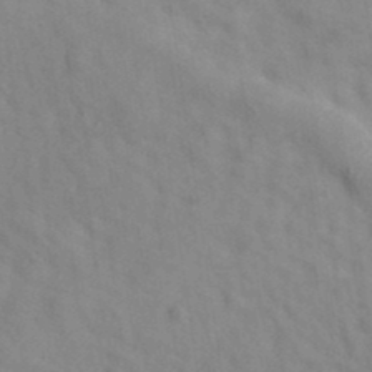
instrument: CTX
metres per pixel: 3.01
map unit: eAb
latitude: 34.8758
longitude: 108.5574
